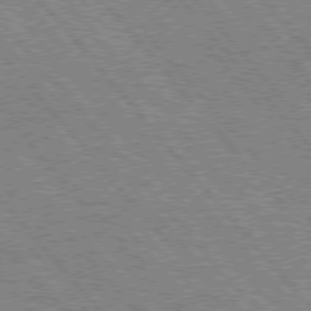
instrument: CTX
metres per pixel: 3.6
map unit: Hpe
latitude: 75.4615
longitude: -150.7057
